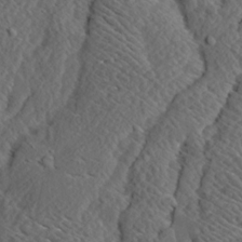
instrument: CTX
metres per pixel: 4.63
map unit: Ave
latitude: 14.4223
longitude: -136.4601
